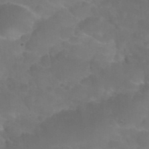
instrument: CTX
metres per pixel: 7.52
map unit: Nhu
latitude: 27.1970
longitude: -54.9136
